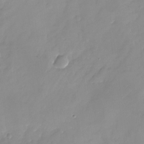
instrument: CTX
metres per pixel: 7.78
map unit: Nhu
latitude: -24.0283
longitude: -69.9339
